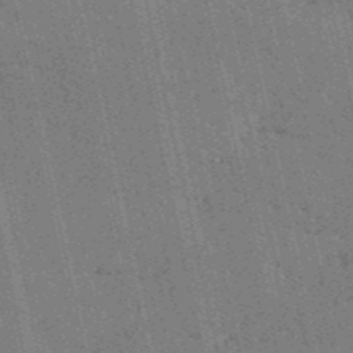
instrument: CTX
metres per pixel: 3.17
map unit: HNb
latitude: -53.2565
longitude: -38.2145
